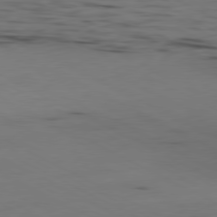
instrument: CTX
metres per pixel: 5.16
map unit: Ap
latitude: -80.8975
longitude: -95.0648
